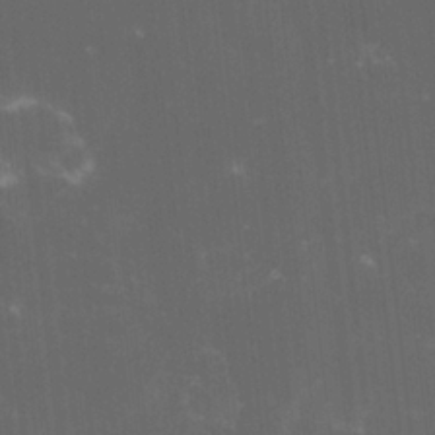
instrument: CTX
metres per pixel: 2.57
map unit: lHvf
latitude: -14.1039
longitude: -101.6883
